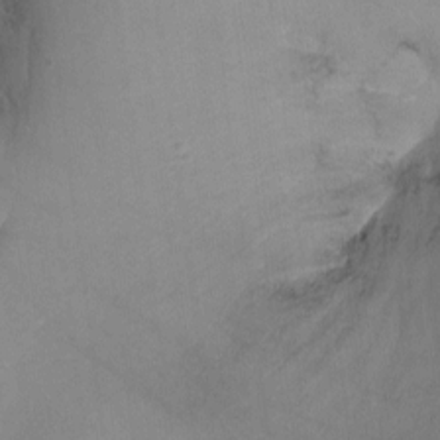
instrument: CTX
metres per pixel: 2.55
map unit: Nhu
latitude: -10.5952
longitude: -36.2901
